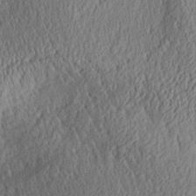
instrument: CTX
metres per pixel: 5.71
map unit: Aa
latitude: 29.4237
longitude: -135.6883
